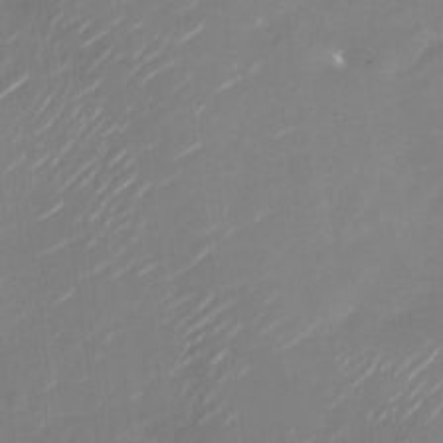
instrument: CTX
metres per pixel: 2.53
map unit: Nhu
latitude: -28.1417
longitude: -74.5357
